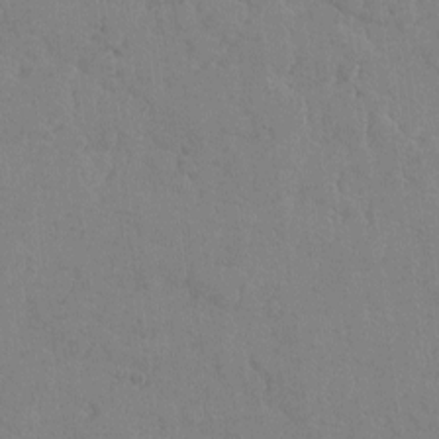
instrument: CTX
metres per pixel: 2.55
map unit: lAvf
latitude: -5.9178
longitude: -114.1010
